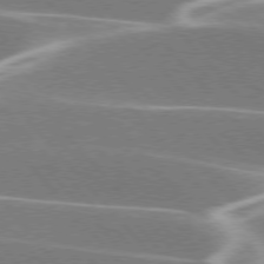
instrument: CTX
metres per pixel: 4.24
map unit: lApd
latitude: 76.2144
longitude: -63.6127
